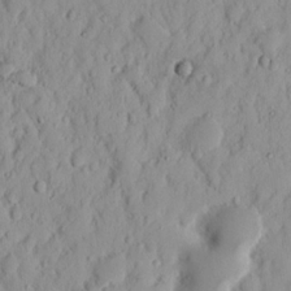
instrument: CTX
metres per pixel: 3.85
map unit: Nhu
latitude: 14.2523
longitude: -73.0081
